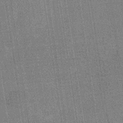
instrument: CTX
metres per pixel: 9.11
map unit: eHb
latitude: -34.2362
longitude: 80.2362
